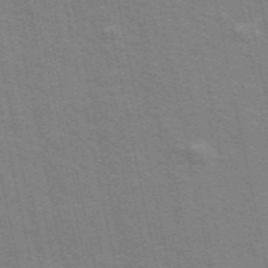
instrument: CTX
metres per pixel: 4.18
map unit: ANa
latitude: 49.6316
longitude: -76.0255
